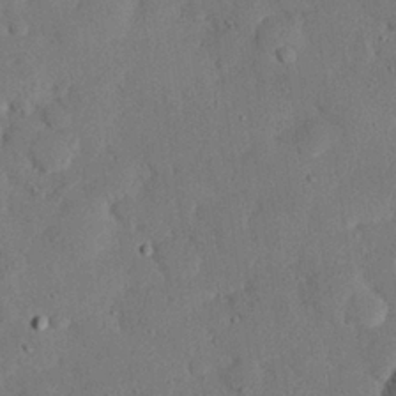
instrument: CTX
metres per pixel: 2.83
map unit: eHh
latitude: 25.9717
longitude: -80.4790
